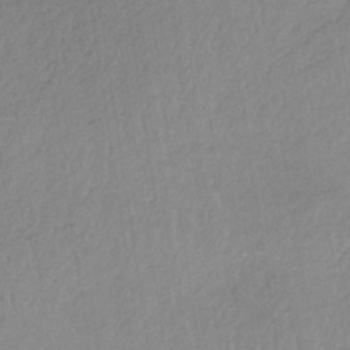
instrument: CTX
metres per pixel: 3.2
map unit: HNb
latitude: -33.4833
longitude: 63.3509
